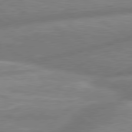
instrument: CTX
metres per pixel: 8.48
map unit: lApd
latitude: 80.5735
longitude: -166.4412
